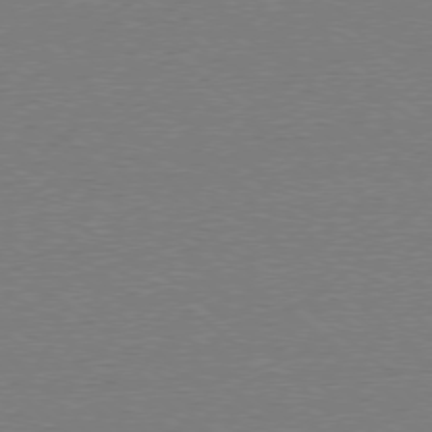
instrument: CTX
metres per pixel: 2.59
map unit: Ap
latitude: -78.4629
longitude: -82.5545
